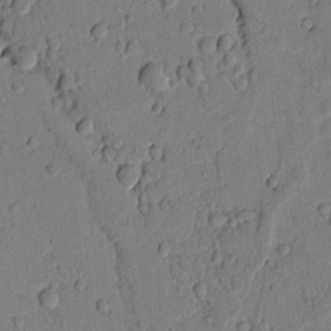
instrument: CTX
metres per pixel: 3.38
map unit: lAvf
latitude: 7.6316
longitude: 169.6910
